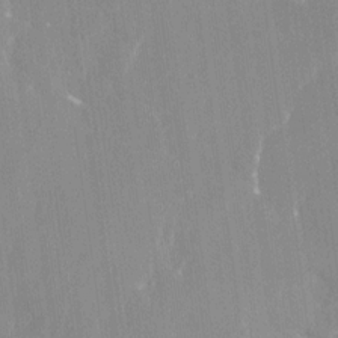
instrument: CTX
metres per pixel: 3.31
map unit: Nhe
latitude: -28.0661
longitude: -110.1200
